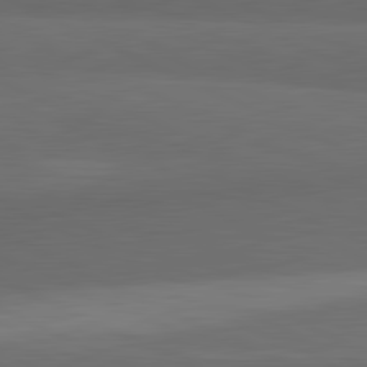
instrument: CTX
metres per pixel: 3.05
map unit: lApd
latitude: 81.9717
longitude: 158.0472
